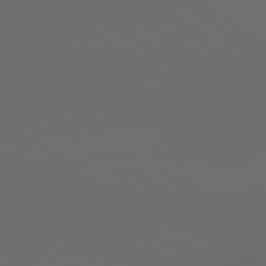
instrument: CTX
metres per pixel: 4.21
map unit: lApd
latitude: 79.1781
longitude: 176.1228
